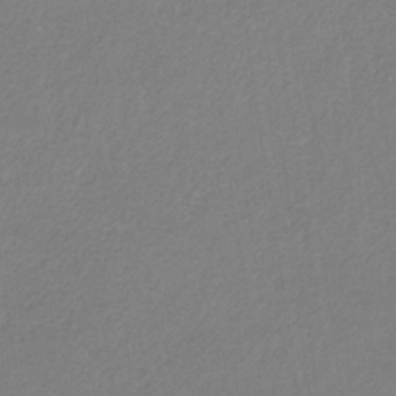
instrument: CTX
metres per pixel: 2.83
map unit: HNb
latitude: -34.3306
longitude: 55.0487
